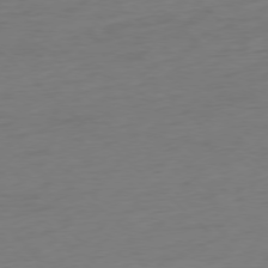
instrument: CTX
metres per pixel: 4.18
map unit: Ap
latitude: -77.8233
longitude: -91.6127
